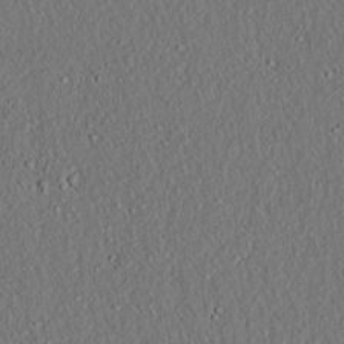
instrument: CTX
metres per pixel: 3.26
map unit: lAvf
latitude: 7.2726
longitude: 167.4454
